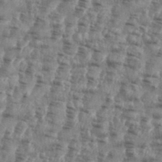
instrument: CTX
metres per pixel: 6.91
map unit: eHh
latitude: 35.5371
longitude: -136.7058
